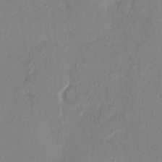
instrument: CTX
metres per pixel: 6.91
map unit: HNhu
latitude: 6.8569
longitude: 0.9731
